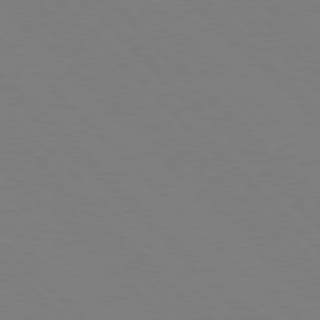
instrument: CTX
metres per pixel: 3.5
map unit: Hpe
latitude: 77.3292
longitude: -125.7827
